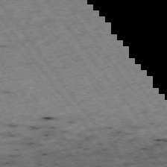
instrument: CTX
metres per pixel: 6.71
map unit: Hpe
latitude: -74.4251
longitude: 4.6329
